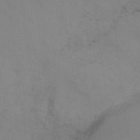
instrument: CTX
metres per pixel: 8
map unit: Ht
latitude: -11.8989
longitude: -35.2348
